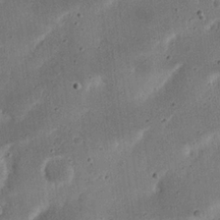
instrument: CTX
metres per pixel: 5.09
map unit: Nhu
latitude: 21.6316
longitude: -71.3104
